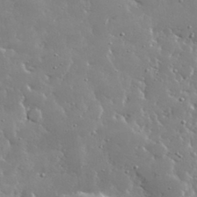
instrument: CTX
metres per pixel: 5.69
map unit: lHvf
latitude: 32.2900
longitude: -93.0458
